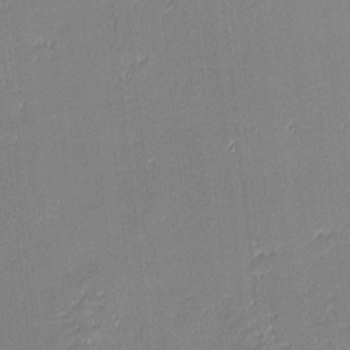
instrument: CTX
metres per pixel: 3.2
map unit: eHh
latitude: -3.2564
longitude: -82.1388
